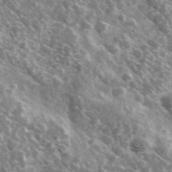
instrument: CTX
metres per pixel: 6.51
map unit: Ave
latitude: 39.2159
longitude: -108.1955
